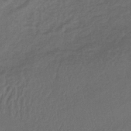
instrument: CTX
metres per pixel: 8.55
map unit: lHb
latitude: -39.6344
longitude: 61.9178
